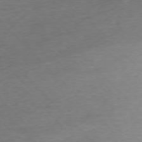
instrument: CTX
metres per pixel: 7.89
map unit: Ap
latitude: -76.6896
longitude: -94.7058
